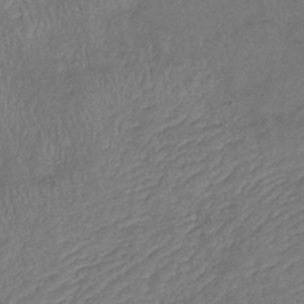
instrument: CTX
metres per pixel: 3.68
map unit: eHb
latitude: -39.5021
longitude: 76.1417
